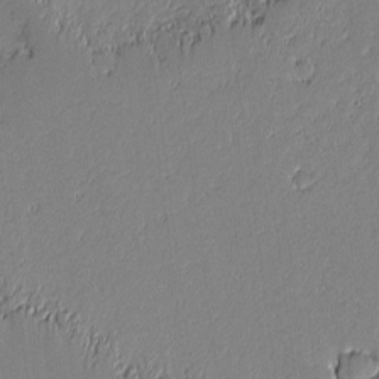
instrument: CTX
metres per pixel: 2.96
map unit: lAvf
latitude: -0.6519
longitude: -108.3656
